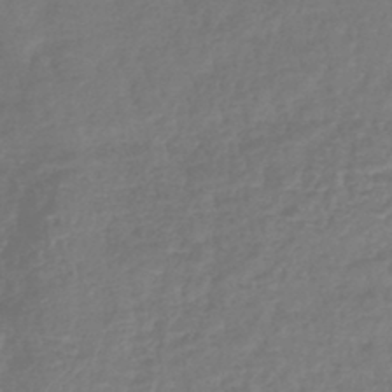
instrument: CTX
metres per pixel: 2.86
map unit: lHb
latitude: -42.8596
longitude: 75.6344
